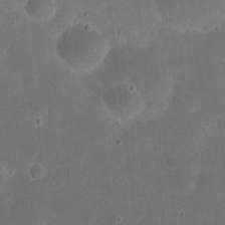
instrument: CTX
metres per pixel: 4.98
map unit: eHh
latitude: 20.3279
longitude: -63.5938
